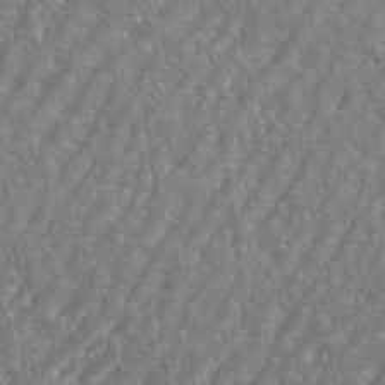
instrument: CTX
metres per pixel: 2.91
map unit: eHh
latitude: 35.8961
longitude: -133.7072
